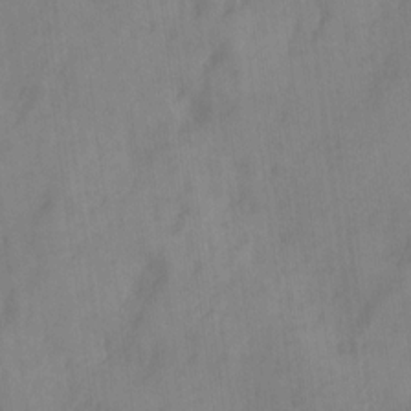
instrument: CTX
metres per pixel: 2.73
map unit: Ave
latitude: 18.7246
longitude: -131.6505
